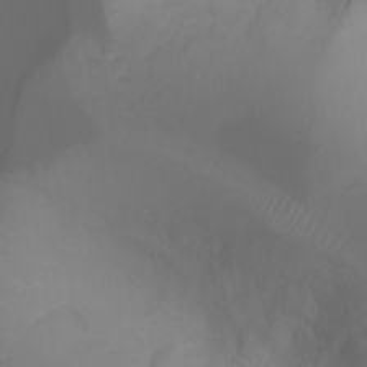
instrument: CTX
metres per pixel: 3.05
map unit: Ht
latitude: -1.2565
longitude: -20.8191
